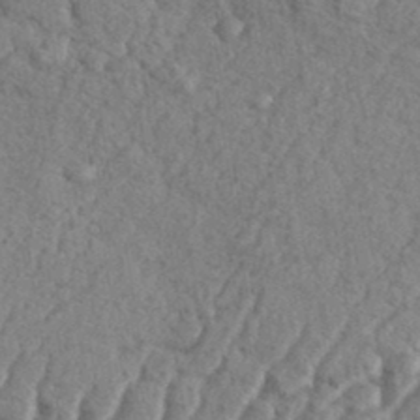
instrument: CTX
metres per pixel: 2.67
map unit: eHh
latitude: 37.5938
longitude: -137.3482
